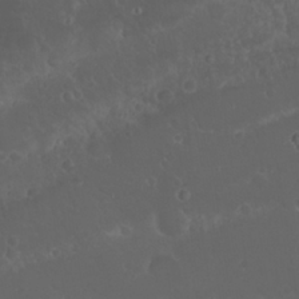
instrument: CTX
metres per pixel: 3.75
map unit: Nhu
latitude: 23.4426
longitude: -62.1767
